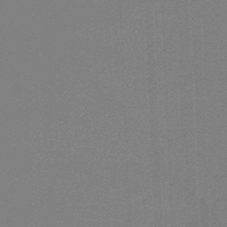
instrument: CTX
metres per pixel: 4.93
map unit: lHb
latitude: -46.2928
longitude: 63.8233
